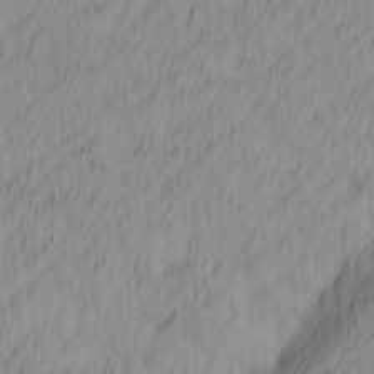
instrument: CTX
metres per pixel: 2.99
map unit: Ave
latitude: 12.9136
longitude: -106.7435
